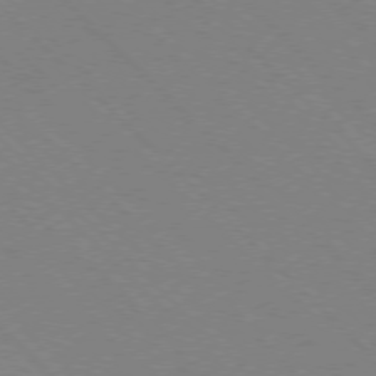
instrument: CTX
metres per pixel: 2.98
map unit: Ap
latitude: -77.3888
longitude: -66.4979
